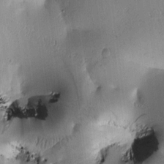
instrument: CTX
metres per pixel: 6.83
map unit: Htu
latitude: -0.1984
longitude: 171.8989
